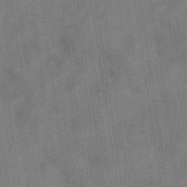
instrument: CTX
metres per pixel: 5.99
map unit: eHb
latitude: -34.9542
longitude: 73.7477
